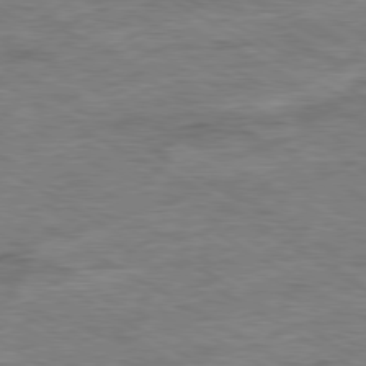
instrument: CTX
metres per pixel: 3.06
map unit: Ap
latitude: -80.2929
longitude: -77.7260
